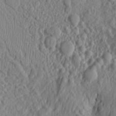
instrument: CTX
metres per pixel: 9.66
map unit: Aa
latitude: 17.5560
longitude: -146.1389
